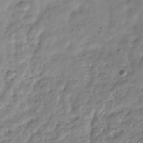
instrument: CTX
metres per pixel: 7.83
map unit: Hve
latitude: -32.0094
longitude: 91.5966
